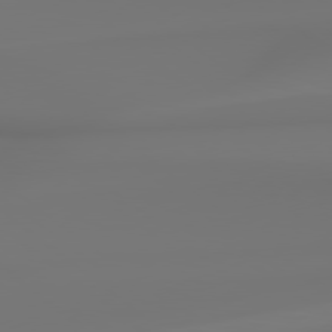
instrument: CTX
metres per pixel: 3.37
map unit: Hpe
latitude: 78.6680
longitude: -136.1011
